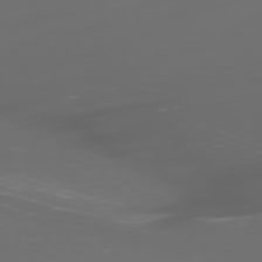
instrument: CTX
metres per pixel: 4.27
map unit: Ap
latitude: -77.2376
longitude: -61.5560
